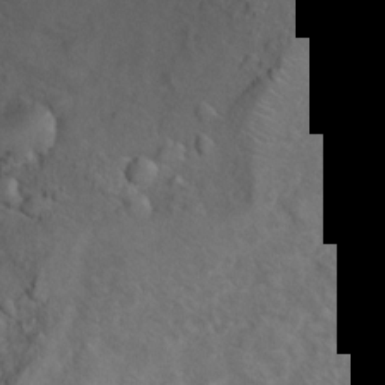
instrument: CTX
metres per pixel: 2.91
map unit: Hto
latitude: 8.9325
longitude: -34.8380
